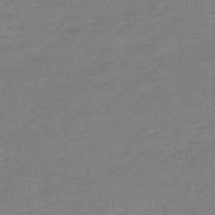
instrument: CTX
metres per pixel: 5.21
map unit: lHb
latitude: -49.0298
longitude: 81.7478
